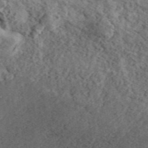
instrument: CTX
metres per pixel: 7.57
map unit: ANa
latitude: 45.5560
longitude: 45.8611
